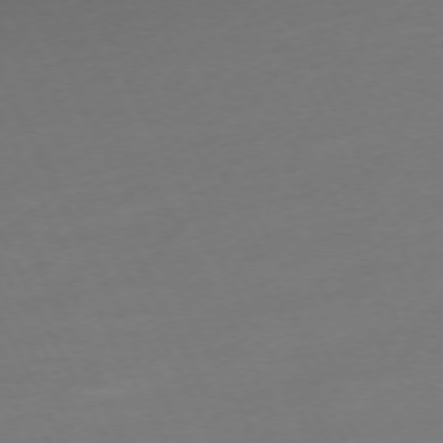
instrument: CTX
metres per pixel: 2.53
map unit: Ap
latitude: -74.3307
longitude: -69.8772
